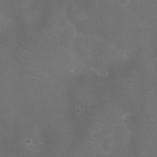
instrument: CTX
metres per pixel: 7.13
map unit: Ht
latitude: -5.4832
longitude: -19.0836
